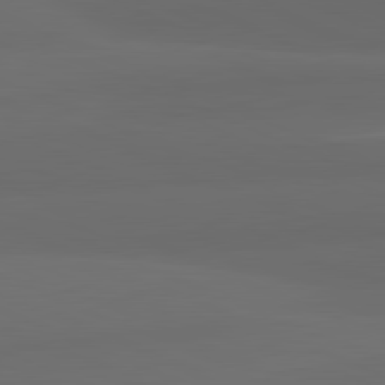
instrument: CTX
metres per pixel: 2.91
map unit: lApd
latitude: 82.0822
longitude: -170.7624
